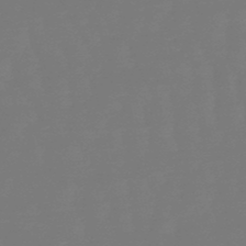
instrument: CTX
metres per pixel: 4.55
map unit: eHb
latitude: -50.2739
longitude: 77.8611
